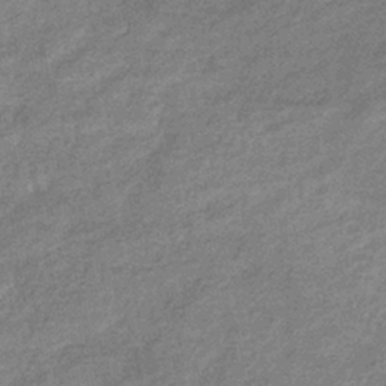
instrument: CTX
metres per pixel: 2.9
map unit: eHb
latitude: -38.1228
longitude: 80.0283
